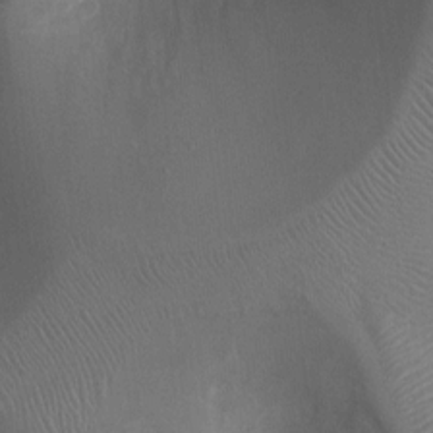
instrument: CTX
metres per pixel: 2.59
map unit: Ht
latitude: 1.7449
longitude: -19.6882
